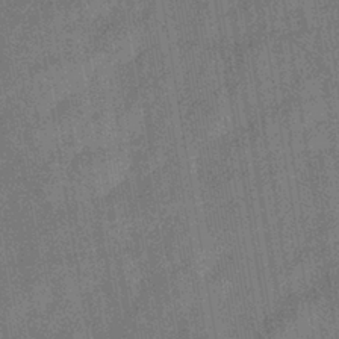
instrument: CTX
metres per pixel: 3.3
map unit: eHb
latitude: -35.8233
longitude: 81.0109
